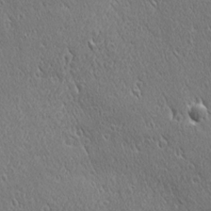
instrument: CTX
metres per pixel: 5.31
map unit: Ave
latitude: 21.5371
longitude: -137.1403
